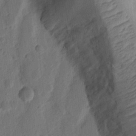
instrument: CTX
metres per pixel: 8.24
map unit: Ht
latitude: 11.7828
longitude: -75.1214
